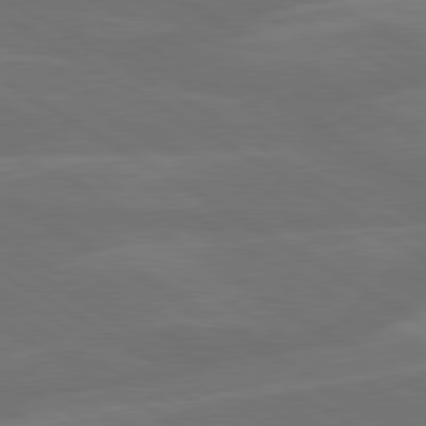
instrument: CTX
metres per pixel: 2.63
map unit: lApd
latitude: 79.9150
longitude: -126.4601
